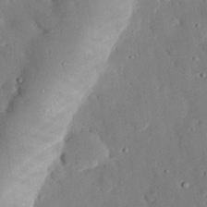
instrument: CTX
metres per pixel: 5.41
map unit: eHh
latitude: 29.0836
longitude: -81.2159
